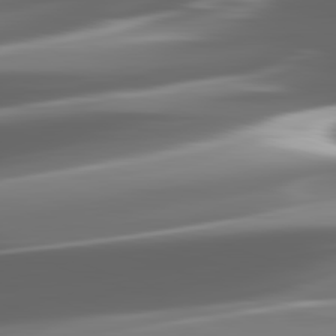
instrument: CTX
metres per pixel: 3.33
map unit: lApd
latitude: 82.3467
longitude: -149.9528
